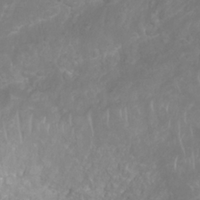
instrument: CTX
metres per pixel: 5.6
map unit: Nhu
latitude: 26.6680
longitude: -62.2523
